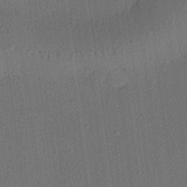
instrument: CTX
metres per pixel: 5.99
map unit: lHvf
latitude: 20.7624
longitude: 141.6722
